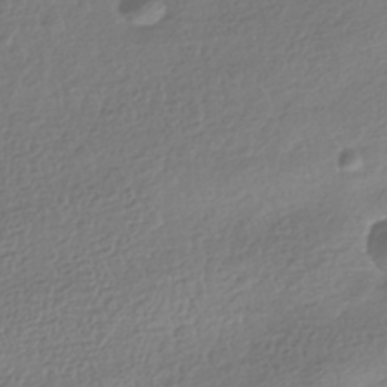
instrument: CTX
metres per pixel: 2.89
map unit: HNhu
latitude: -41.7477
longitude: 98.0472
